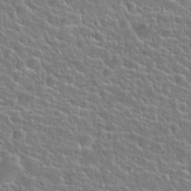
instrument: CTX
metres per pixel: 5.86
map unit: Hto
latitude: 25.1403
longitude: -50.6679
